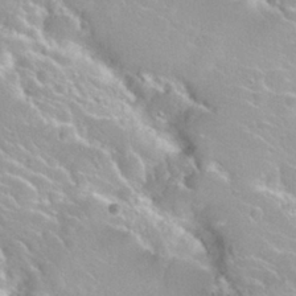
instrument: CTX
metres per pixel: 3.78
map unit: Nhu
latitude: 27.8583
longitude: -51.1592
